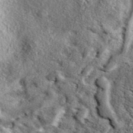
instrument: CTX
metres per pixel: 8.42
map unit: eAb
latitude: 39.3104
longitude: 111.8422
